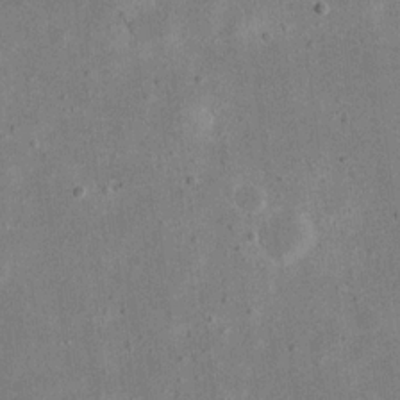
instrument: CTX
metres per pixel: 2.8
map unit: eHh
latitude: 18.7057
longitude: -71.1214
